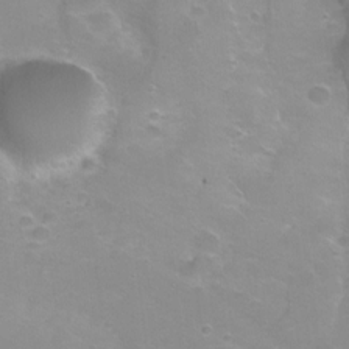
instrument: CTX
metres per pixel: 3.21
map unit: Ht
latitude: 0.5545
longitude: -46.0822
